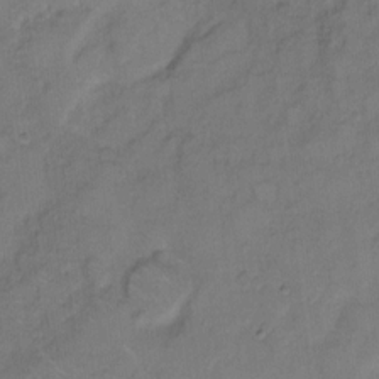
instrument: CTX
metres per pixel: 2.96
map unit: Hto
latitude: 7.4237
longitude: -61.1592
